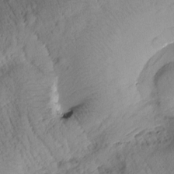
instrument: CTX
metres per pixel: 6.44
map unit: Htu
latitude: -0.0661
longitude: 174.7274
